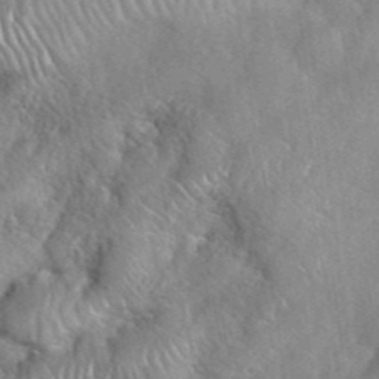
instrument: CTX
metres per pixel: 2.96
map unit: eHh
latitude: 40.0633
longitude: -56.5167
